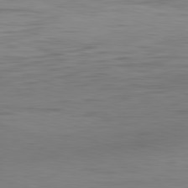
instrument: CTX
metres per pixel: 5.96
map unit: Hpe
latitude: -82.5574
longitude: 10.2551
